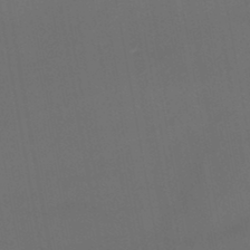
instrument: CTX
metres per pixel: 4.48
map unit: lHb
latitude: -45.5210
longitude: 75.0865
